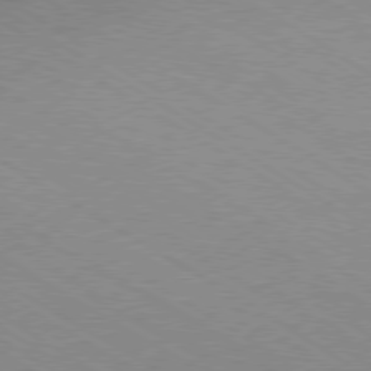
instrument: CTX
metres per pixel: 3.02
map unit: Hpe
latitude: -80.3307
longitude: 18.9164
